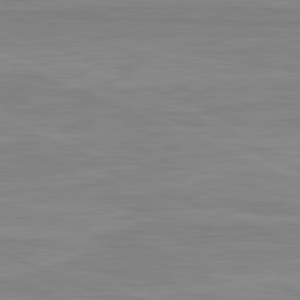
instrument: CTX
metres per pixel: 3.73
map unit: lApd
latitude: 81.5749
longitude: -170.8191
